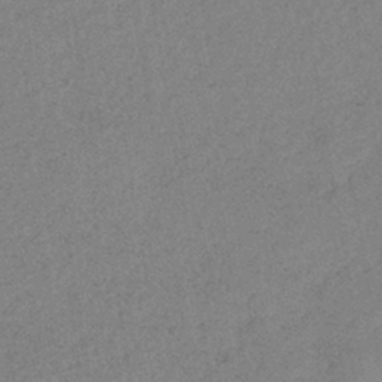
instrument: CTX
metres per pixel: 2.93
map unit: eHb
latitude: -40.7463
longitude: 79.2754
